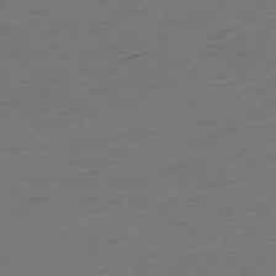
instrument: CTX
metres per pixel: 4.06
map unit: Ap
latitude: -75.6911
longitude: -83.0269
